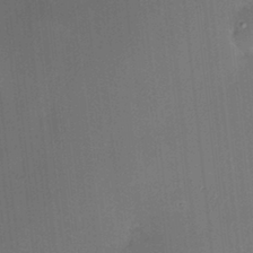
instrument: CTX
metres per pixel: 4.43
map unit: HNhu
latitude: 5.8394
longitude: 12.5574
